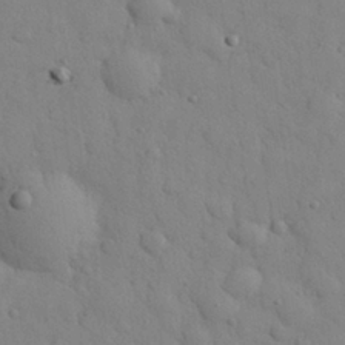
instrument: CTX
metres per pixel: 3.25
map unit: eHh
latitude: 27.0270
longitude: -75.6883
